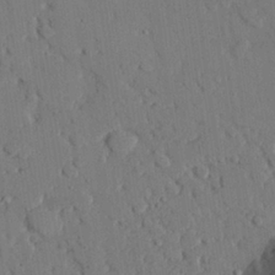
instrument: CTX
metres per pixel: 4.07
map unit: eHh
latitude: 26.8947
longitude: -80.1956
